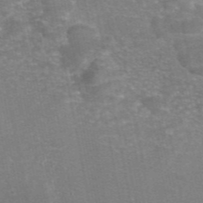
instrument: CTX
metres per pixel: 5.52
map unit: eAb
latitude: 46.3279
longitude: 105.5777
